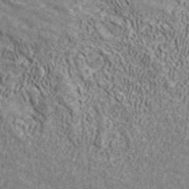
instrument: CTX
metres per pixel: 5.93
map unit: ANa
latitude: 41.3103
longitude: 16.2740
